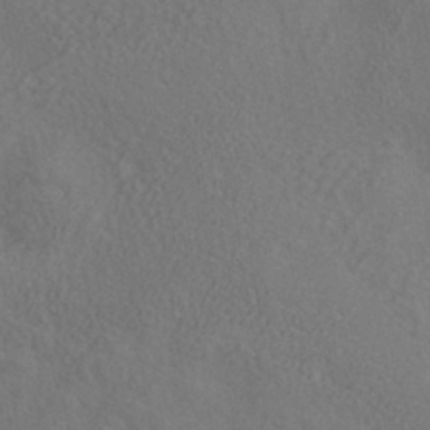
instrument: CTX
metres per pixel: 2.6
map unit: ANa
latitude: -36.8786
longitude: 95.5021
